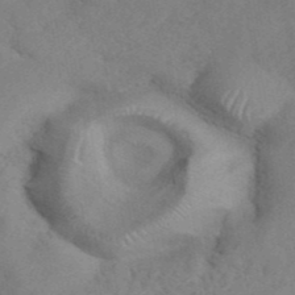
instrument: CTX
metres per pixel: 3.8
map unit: ANa
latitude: 42.2712
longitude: 53.3320
